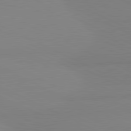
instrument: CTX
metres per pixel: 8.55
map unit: lApd
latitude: 81.1592
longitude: 178.8030
